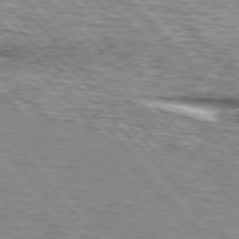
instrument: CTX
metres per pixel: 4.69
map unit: lApd
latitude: 76.3656
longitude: -83.6882
